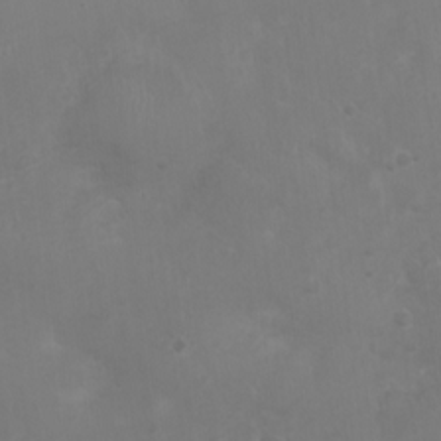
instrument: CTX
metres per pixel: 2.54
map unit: Nhu
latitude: 1.6127
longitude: -14.7247
